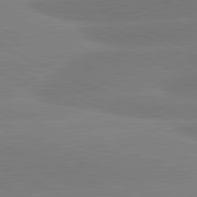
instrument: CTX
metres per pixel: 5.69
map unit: lApd
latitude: 81.3293
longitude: -154.8191
